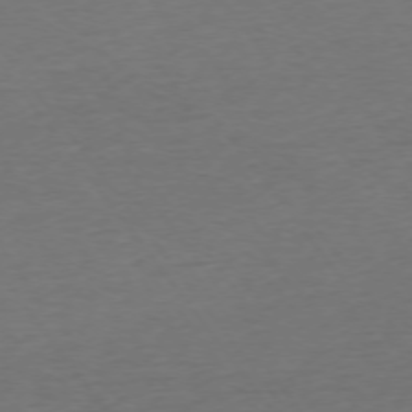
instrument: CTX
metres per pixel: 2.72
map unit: Ap
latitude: -75.1054
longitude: -89.2915
